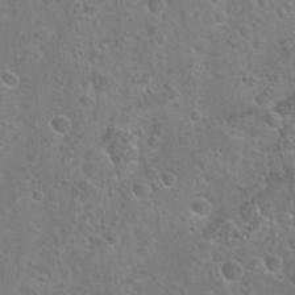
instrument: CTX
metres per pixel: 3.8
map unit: Hto
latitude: 23.3671
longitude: -47.5749
